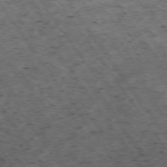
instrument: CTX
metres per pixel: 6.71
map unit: Hpe
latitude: -74.2740
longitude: 4.0283
